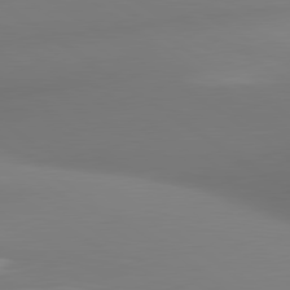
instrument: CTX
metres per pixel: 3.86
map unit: lApd
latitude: 80.6490
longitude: -164.8191
